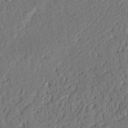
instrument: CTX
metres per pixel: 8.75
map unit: Nhu
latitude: 20.9514
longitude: -77.1781
